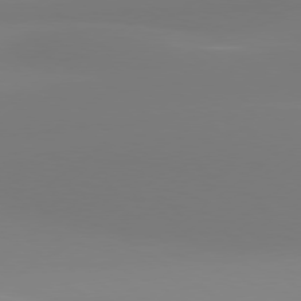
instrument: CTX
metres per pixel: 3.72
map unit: Hpe
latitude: 77.6316
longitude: -130.1200
